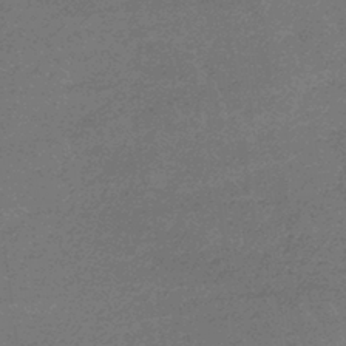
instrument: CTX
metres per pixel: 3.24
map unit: lHb
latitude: -41.8611
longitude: 66.5952
